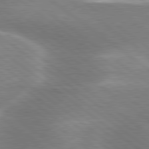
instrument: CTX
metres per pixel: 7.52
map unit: lApd
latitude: 80.0633
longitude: -119.1970
